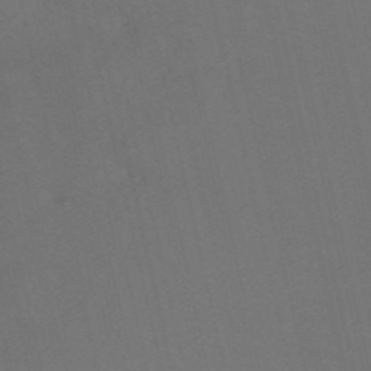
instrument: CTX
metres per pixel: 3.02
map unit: HNb
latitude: -53.8233
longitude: -47.7639
